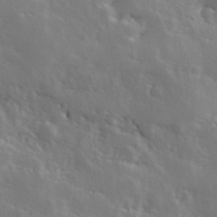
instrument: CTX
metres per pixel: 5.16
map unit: Hve
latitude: 25.0647
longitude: 145.8045
